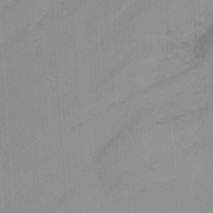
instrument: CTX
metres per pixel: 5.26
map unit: Ht
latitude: -16.3685
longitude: -47.1970
